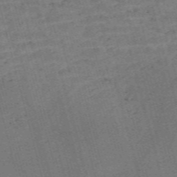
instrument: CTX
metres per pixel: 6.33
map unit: Nve
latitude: -58.9919
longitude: 64.8975
